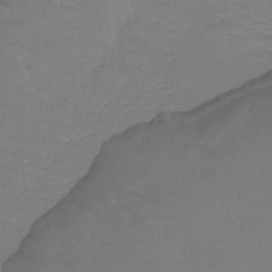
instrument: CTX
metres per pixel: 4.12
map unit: Htu
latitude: -13.2754
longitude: -45.7449
